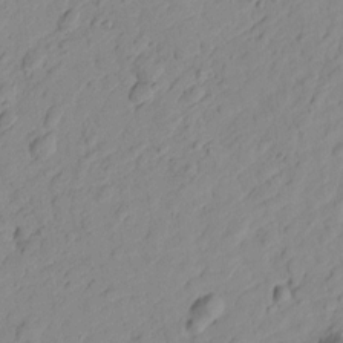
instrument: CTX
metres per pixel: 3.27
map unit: Htu
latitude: -0.0850
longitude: -175.2726
